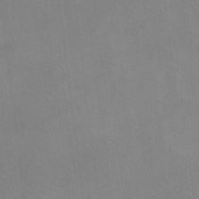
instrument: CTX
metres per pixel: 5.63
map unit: eHh
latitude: -8.5196
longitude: -67.7827
